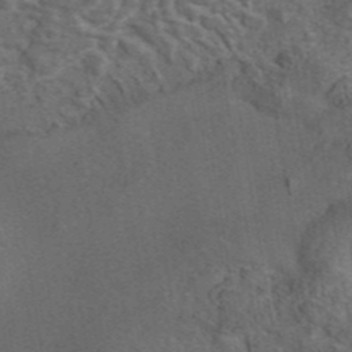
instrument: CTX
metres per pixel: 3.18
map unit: eAb
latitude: 43.7639
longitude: 111.1620
